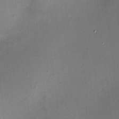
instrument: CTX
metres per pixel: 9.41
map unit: HNhu
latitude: 6.8191
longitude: 9.2754
